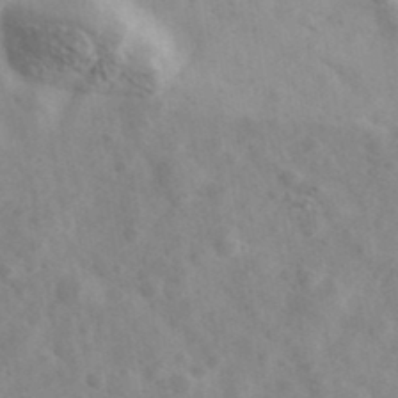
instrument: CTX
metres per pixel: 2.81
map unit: Ave
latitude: 39.0269
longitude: -107.3482
